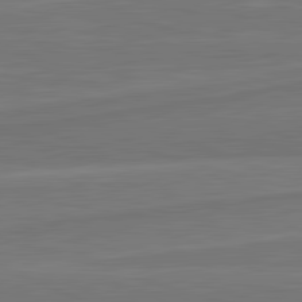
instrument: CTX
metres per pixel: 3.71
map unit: lApd
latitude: 82.2144
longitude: -173.7260
